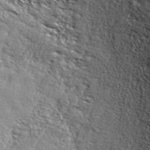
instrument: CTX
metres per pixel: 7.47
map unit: ANa
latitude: 41.8394
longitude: -86.8002
